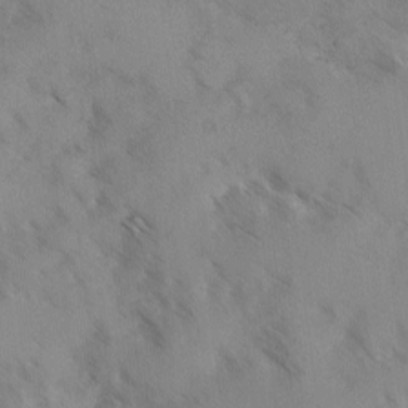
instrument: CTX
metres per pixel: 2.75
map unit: Ave
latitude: -0.3873
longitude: -111.3104
